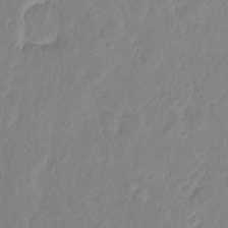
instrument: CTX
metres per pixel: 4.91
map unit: HNhu
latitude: -2.3495
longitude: 10.8597
